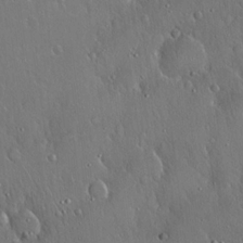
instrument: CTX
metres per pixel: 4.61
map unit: Hto
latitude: 17.8205
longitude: -58.4979
